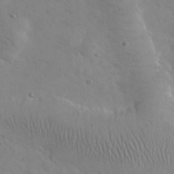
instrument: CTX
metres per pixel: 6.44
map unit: eHh
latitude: 25.0269
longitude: -67.0647
